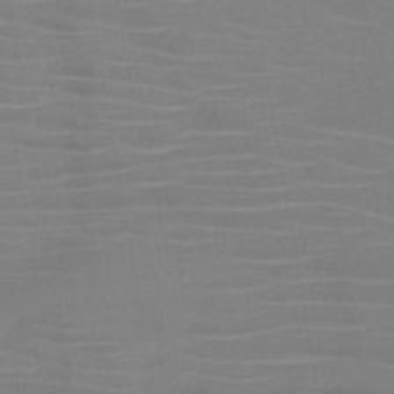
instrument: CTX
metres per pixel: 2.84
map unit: HNb
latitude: -46.5762
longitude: -43.8961
